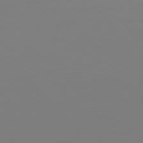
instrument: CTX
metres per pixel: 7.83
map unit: Hpe
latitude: 75.7072
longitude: -139.5371
